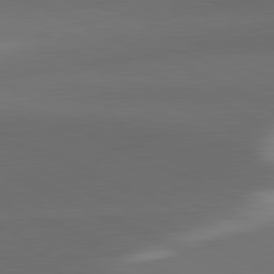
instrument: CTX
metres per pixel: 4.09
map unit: lApd
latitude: 81.5371
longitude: 133.6722
